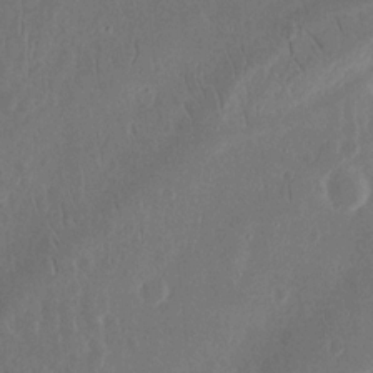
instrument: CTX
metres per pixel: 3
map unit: Ht
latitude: 14.2523
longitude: -74.8758
